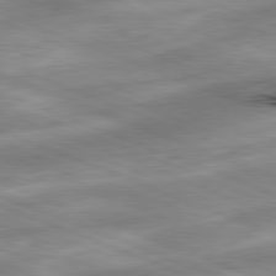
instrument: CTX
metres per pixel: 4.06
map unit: Ap
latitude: -81.9367
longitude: -82.1199
